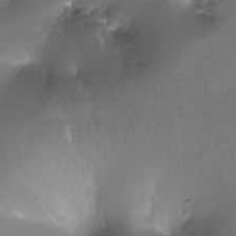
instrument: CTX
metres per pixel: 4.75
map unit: Ht
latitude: -11.4643
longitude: -45.0836
